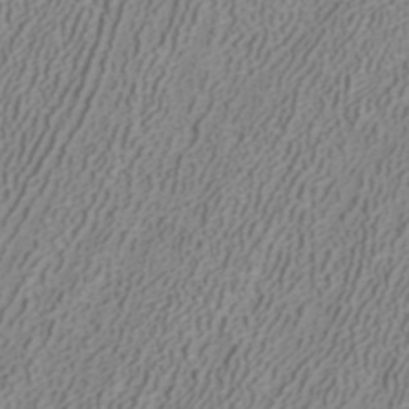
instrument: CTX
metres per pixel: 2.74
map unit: ANa
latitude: 40.3089
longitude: 22.0850
